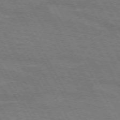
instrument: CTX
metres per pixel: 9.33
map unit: lApd
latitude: 71.8961
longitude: -55.5749
